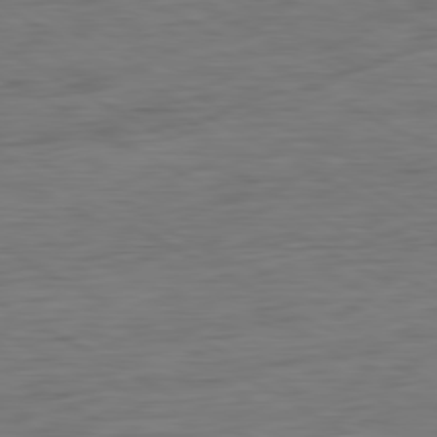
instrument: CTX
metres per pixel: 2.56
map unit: Ap
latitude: -81.3888
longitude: -78.7624
